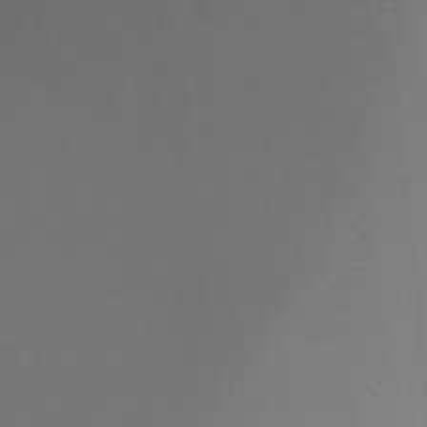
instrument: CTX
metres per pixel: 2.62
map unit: Ht
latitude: -16.0094
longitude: -47.0081
